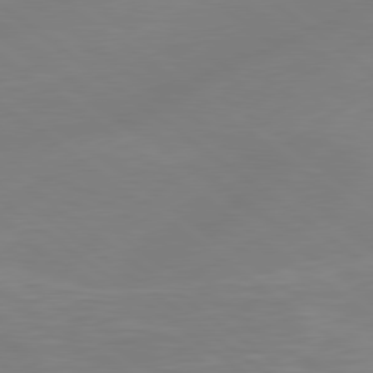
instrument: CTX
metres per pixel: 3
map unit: Hpe
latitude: 79.0270
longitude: -148.8002
